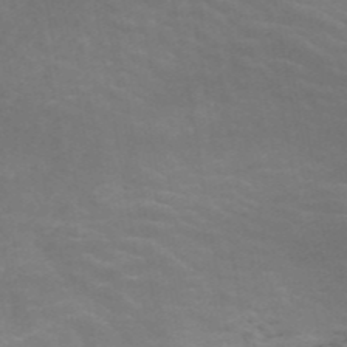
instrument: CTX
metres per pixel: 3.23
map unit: ANa
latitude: 44.9136
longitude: 26.2361
